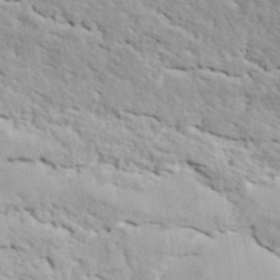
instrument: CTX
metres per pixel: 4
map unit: ANa
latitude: 41.3859
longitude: 55.4643
